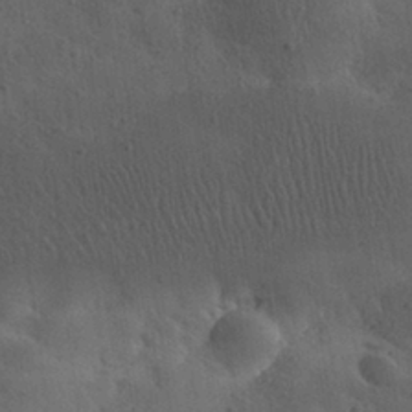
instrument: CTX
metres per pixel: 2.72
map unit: eHh
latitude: 30.5168
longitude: -68.5546
